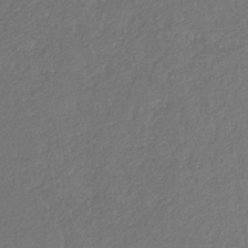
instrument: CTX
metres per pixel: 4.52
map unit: eHb
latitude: -30.1228
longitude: 65.6533
